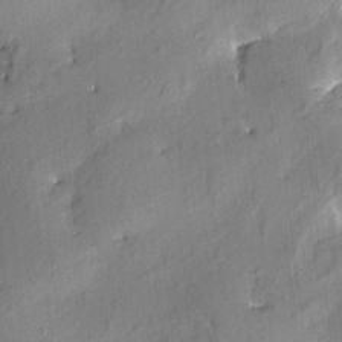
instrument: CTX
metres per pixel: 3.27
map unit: Aa
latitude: 8.3845
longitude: -142.7435
